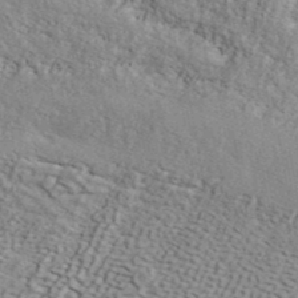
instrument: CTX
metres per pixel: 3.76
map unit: ANa
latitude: 42.8191
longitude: 48.0472
